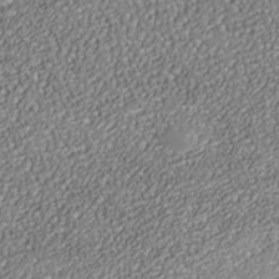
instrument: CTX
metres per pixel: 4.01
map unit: Nhe
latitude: -37.7666
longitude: -89.0459
